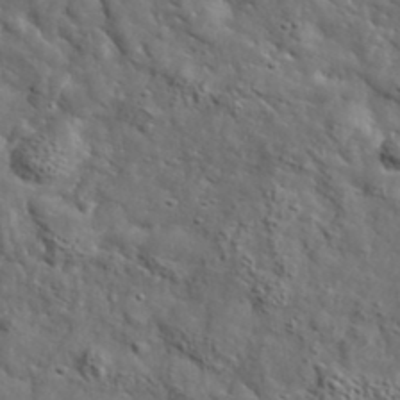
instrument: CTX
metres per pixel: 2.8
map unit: lHvf
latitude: 36.5735
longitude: -86.2522
